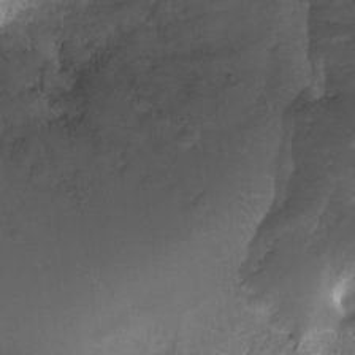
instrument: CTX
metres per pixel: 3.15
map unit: Ht
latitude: -2.1605
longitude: -16.4034
